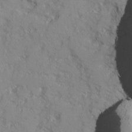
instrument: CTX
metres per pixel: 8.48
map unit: Ave
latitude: 12.8191
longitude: -101.4427
